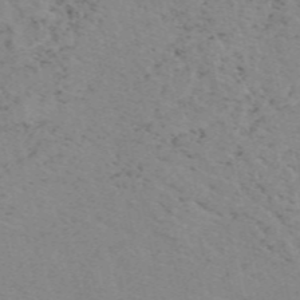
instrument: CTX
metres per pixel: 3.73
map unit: eAb
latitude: 50.0822
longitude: 108.1039
